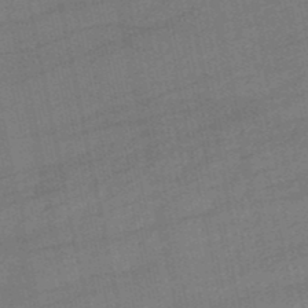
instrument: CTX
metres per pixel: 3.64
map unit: lHb
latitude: -49.5399
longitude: 78.4251
